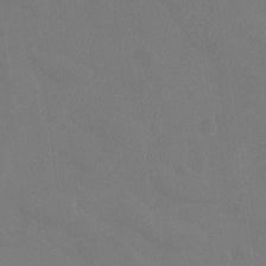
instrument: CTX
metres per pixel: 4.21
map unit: Ht
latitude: -15.8990
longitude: -50.2711
